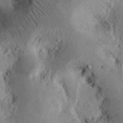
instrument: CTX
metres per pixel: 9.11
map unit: Ht
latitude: 13.8583
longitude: -74.1956
